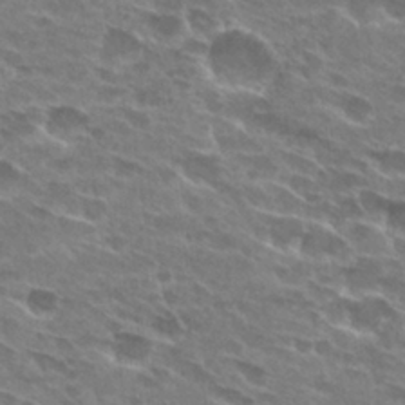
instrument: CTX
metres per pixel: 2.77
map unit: Hto
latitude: 29.0458
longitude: -42.7435
